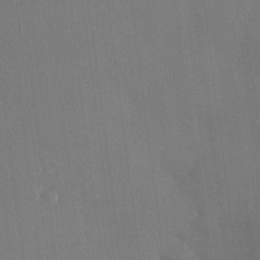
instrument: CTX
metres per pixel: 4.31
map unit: HNhu
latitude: 6.4790
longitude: 15.3321
